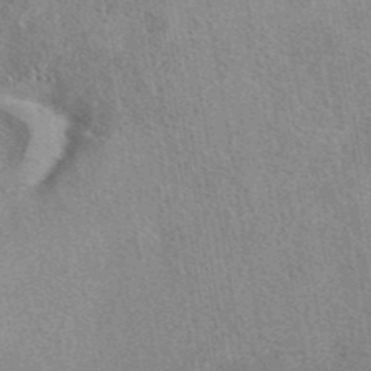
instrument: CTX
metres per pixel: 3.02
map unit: eAb
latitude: 42.7435
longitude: 104.0094
